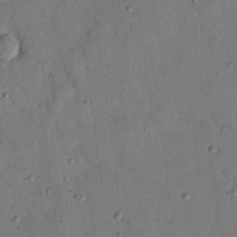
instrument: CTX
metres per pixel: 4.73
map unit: Nhu
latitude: 25.4993
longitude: -73.5183
